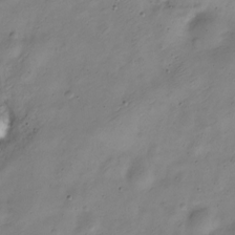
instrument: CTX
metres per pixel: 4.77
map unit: Nve
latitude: -23.3888
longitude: 106.7652
